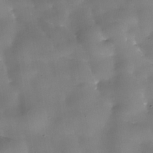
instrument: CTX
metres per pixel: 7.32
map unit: Nhe
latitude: -36.4818
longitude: -89.8395
